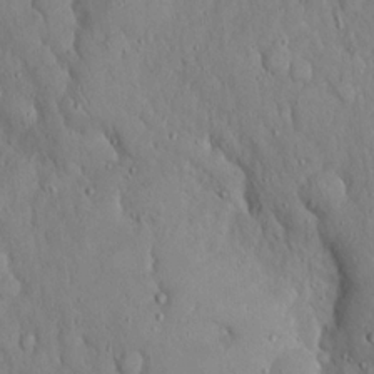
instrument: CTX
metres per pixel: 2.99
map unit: Hto
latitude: 18.2522
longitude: -60.5357
